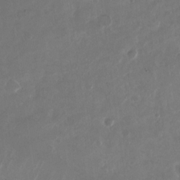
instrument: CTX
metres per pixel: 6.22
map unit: Nhu
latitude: -28.2173
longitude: -70.6112
